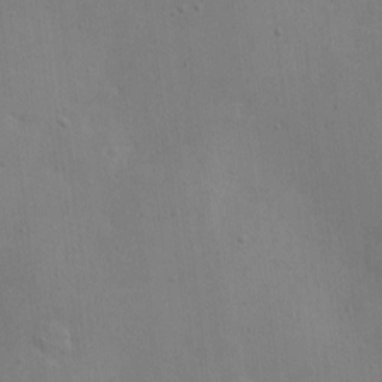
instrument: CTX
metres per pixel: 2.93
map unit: Htu
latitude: -6.3873
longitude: 144.6708
